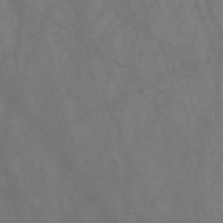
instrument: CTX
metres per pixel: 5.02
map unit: Nve
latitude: -58.7274
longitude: 64.3307
